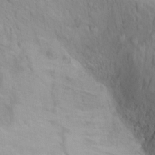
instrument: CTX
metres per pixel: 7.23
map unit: Ht
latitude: 11.6505
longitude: -32.5924
